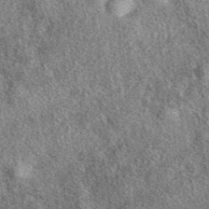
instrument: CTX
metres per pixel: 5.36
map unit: eAb
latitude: 39.4237
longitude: 106.9730
